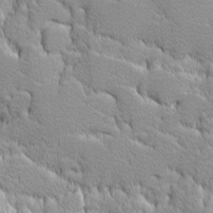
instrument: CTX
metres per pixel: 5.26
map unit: Ave
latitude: -9.9556
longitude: -117.4804
